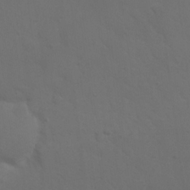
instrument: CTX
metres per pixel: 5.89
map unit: Nhu
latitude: 22.8380
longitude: -65.6316
